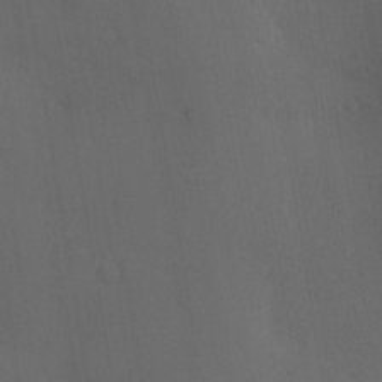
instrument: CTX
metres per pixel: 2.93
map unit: Nve
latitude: -7.7099
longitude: 174.2361
